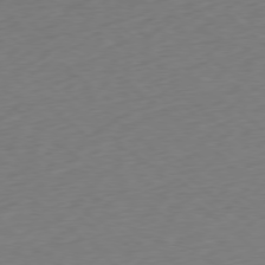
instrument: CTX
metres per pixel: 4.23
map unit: Ap
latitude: -78.5195
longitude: -69.8017
